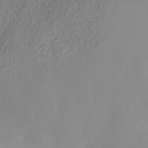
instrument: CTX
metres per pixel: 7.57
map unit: Nhe
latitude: -40.7085
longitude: -110.1200
